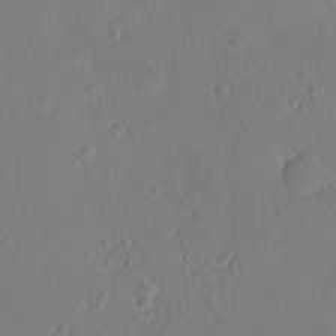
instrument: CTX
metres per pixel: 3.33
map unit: HNhu
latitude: 8.1767
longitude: 4.3873
